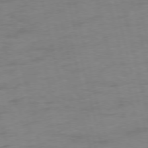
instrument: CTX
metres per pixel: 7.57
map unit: Ap
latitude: -75.1809
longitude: -74.2145
